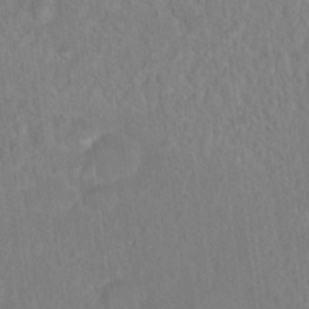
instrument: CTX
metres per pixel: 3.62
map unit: Hto
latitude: 16.7624
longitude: -39.9717
